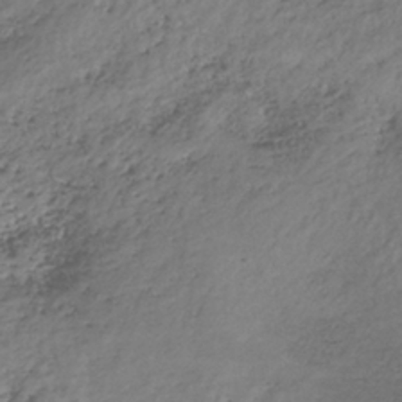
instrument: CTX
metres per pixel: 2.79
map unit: lHb
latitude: -35.4643
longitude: 68.0850
